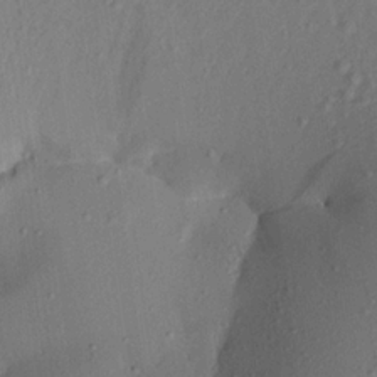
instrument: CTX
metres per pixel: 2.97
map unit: Aa
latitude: 20.3656
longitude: -146.9136
